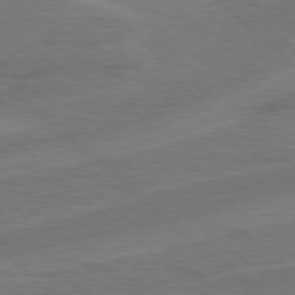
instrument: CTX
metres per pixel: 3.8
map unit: Hpe
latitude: 78.0255
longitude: -152.8569
